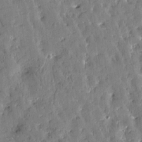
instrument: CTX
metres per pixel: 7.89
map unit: Htu
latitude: -3.0675
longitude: 174.8785
